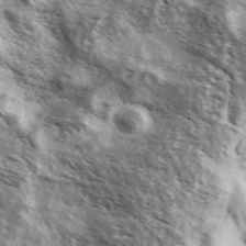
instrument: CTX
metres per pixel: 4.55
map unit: Ave
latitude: 38.3089
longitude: -108.6490
